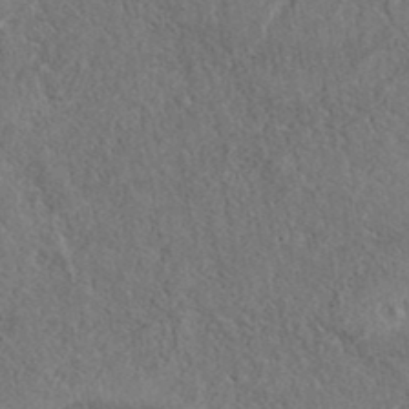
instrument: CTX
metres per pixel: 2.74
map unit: eAb
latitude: 38.3467
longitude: 112.9731
